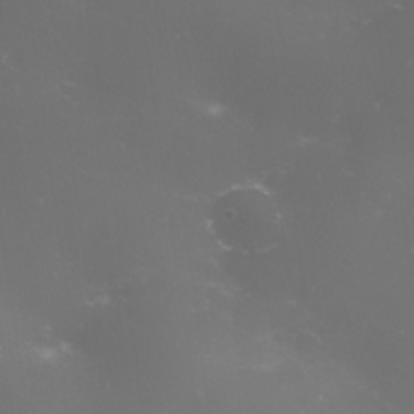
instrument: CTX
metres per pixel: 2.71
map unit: eHh
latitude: 25.6882
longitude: -63.8773
